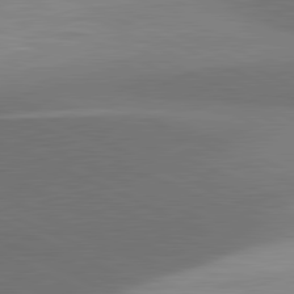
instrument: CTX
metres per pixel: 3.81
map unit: lApd
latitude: 81.6316
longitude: 153.9745
